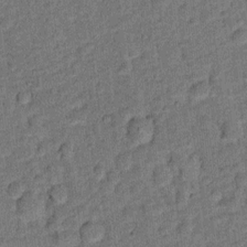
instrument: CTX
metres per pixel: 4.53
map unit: Ht
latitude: 9.4426
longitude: -38.8758
